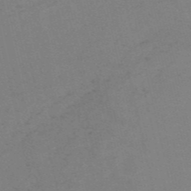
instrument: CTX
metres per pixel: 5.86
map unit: HNb
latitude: -55.5021
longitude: -42.0255
